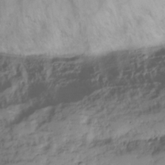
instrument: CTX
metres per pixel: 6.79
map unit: Hve
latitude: -29.0675
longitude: 91.3321
